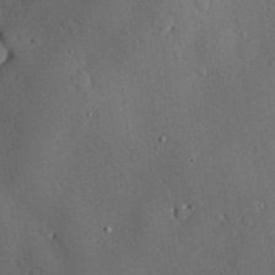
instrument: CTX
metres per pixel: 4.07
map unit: Nve
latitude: -7.9178
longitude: 174.8785
